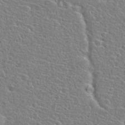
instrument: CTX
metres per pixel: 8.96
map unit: Hto
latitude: 25.5560
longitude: -47.9528
